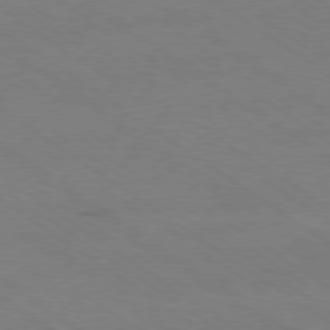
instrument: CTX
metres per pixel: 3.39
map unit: Ap
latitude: -79.9745
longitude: -66.7057
